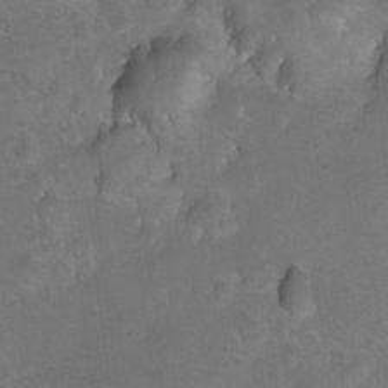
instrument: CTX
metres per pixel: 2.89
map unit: Hto
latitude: 4.6113
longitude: -32.4979
